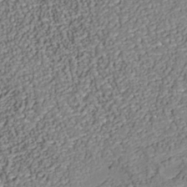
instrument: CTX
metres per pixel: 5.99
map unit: Nhu
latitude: -38.9164
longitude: -85.6505
